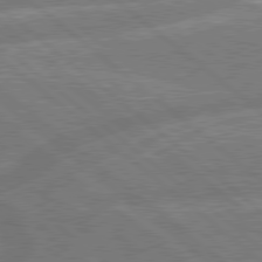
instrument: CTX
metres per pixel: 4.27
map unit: Hpe
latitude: 79.0081
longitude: -152.5357
